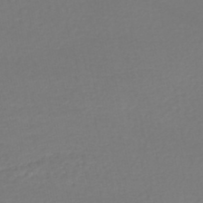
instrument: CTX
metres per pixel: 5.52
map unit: HNhu
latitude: -48.0094
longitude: 103.7856
